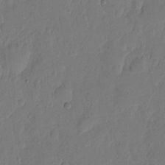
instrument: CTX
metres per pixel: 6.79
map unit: eHh
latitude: 5.4426
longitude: -72.4790
